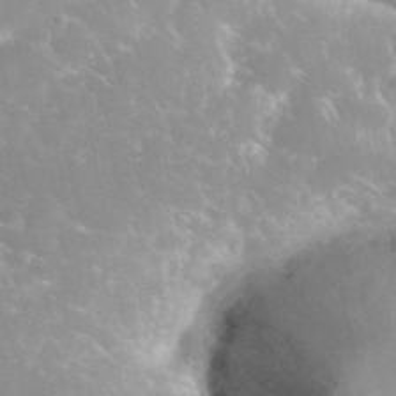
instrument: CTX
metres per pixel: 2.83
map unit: eHh
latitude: 35.9528
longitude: -59.3482
